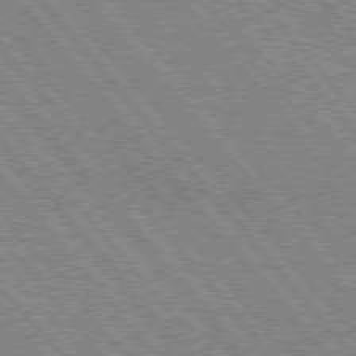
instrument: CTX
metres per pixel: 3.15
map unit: Hpe
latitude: 75.5182
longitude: -150.6490
